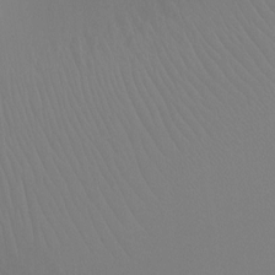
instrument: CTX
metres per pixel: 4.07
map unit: Ht
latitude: -8.5763
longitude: -32.4412
